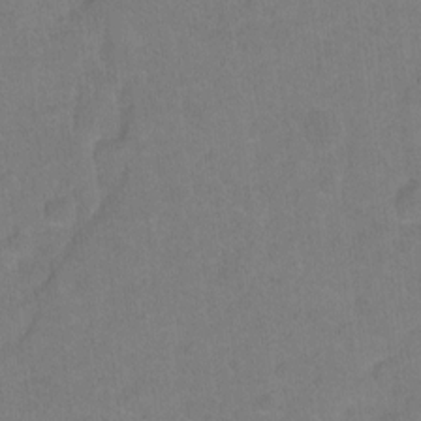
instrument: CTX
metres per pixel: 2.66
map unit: Hto
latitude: -4.5007
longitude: -35.8772
